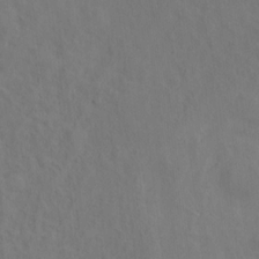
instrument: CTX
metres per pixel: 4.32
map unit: Ht
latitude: 12.3090
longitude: -40.7624
